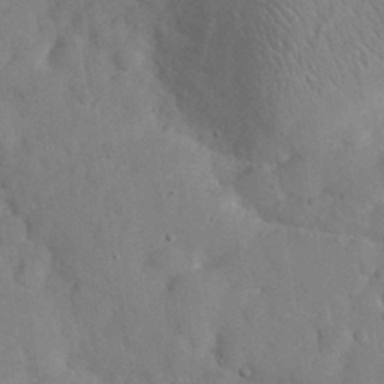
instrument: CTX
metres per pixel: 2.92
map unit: eHh
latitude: 30.6302
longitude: -70.3467
